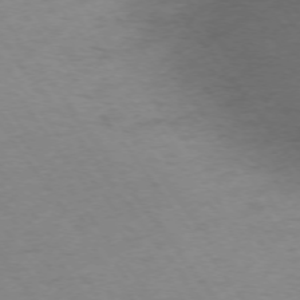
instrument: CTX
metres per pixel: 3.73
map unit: Ap
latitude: -74.6519
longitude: -67.7827
